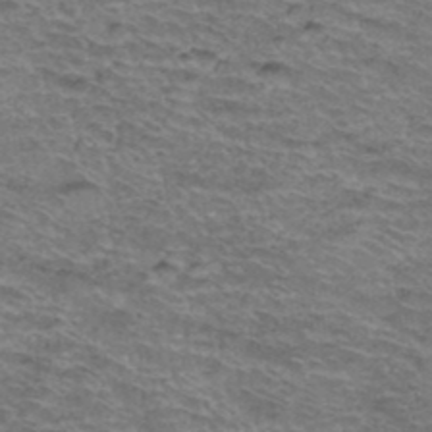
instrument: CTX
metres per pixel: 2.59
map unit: Hto
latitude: 37.8206
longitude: -43.9717
